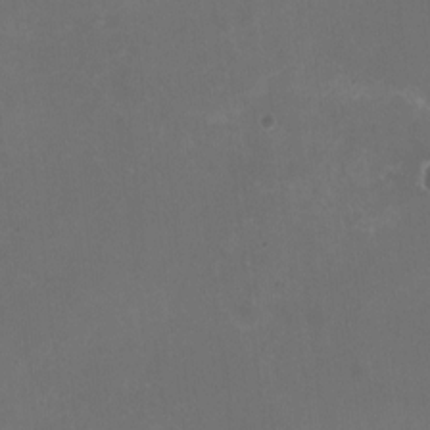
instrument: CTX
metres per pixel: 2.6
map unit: HNhu
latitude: -2.8407
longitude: -3.7827
